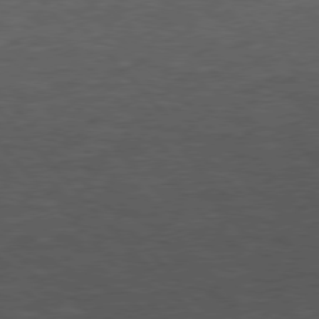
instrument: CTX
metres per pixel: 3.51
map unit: Hpe
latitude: 76.6301
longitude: -157.8961
